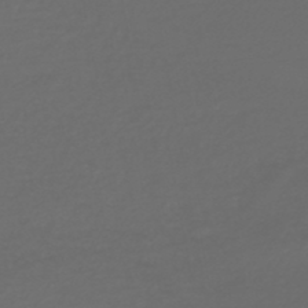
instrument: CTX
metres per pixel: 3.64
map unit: HNb
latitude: -47.7855
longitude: 55.4077
